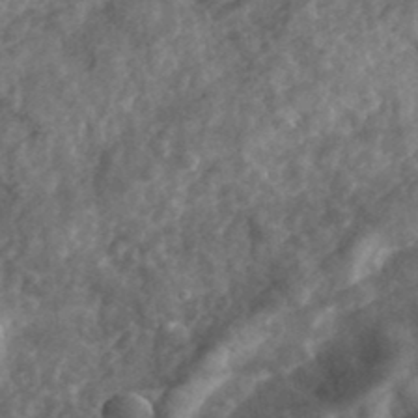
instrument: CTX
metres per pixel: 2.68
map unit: eHh
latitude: 35.8583
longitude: -79.5749
